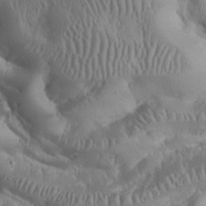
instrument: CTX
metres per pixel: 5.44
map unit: Nhu
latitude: 28.7057
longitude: -66.9702
